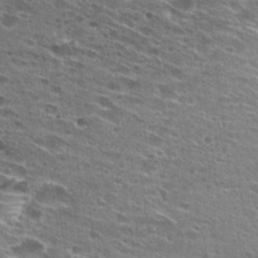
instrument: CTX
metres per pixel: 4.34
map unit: Hto
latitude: 27.7828
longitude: -45.5560
